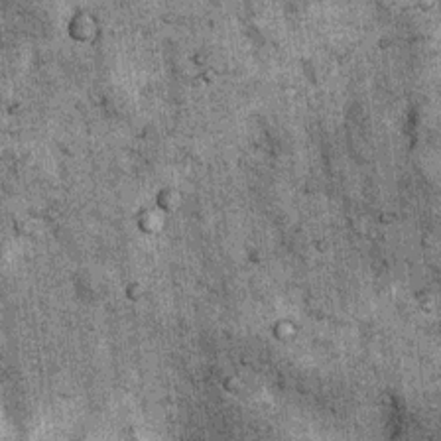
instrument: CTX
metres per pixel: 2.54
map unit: Nhu
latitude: 7.9339
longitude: -23.5371
